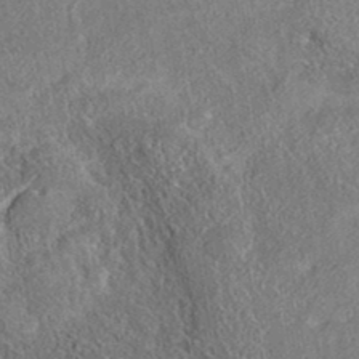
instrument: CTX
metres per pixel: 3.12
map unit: eAb
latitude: 37.1026
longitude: 112.0850
